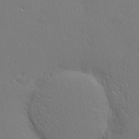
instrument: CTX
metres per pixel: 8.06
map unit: Nhu
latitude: 1.4237
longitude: -76.9513
